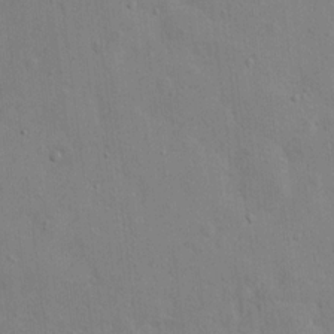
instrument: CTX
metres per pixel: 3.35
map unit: Nhu
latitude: 12.2523
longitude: -26.6680
